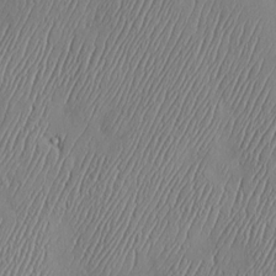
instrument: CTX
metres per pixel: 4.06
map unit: Hve
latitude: -10.6896
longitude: 173.6722
